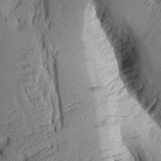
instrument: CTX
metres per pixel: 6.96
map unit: Aa
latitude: 9.5560
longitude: -126.4979
